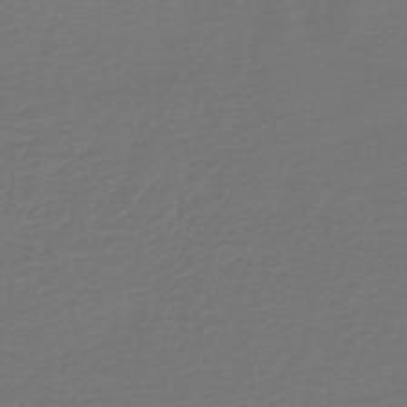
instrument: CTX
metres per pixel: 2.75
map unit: HNb
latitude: -46.9730
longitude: 53.8989
